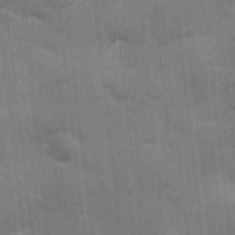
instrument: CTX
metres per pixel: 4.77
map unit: Ave
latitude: -9.6155
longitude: -123.1403
